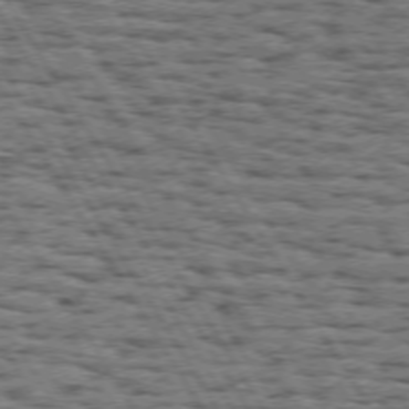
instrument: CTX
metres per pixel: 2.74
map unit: Hpe
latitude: 72.3468
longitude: -122.6113
